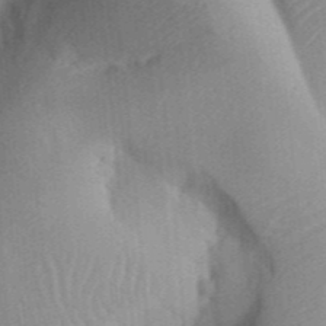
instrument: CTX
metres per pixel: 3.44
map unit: Aa
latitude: 32.5924
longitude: -142.2901
